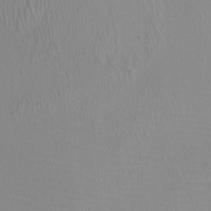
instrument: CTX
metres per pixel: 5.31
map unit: Ht
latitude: -0.7464
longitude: -17.7450
